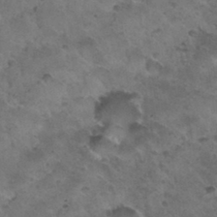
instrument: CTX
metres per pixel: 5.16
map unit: Nhu
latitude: 30.3468
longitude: -54.0255
